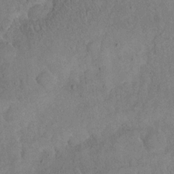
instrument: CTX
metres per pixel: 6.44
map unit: eHh
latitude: 19.1592
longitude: -62.4790
